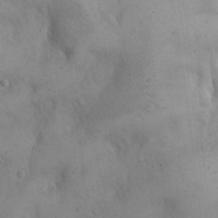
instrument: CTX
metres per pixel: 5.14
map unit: Hto
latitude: 14.9325
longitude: -59.7828
